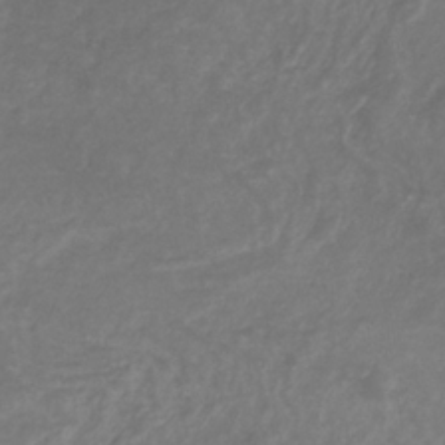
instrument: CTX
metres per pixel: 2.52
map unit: eHb
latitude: -32.7275
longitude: 71.1809
